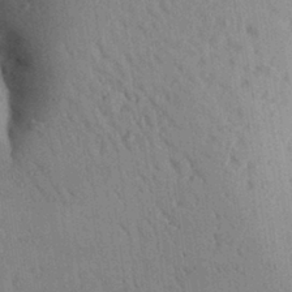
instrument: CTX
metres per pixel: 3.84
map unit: Aa
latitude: 28.8569
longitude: -146.8758
